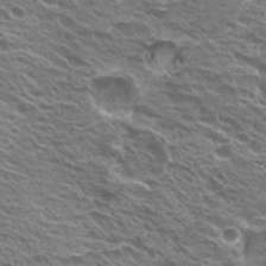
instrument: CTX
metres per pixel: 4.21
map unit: Hto
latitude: 21.4049
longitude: -31.3482
